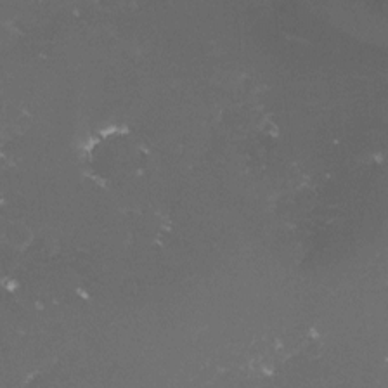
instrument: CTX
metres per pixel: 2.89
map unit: lHvf
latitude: -15.0865
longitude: -102.0633
